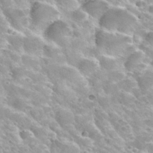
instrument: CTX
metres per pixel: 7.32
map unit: Hto
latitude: 33.7639
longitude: -40.3278
